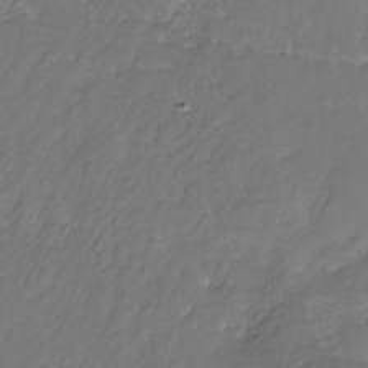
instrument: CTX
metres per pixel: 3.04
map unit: Nhu
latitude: -28.1039
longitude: -71.0080
